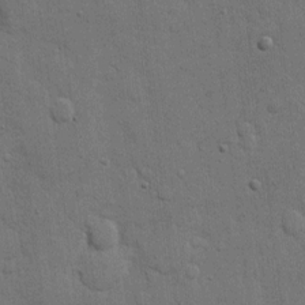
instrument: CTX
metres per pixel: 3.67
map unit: eHh
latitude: 11.8772
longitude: -67.1214
